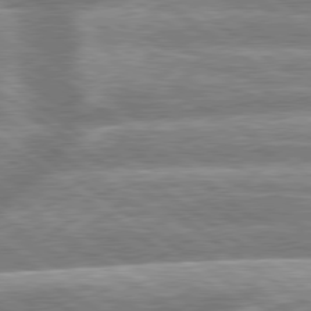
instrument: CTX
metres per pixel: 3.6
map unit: lApd
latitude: 79.3293
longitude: -158.8380
